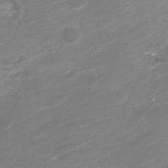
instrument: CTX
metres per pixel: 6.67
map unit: Nve
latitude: -18.5196
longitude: 106.9542
